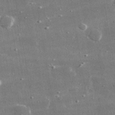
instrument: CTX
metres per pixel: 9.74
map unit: lHvf
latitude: 31.2915
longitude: -91.1403
